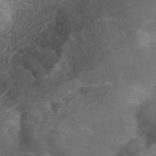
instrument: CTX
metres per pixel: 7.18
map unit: ANa
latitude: 41.7072
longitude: 15.3699
